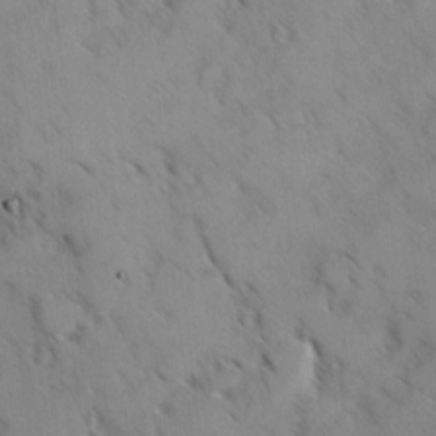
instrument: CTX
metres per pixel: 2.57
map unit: Ave
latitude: 8.6680
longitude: -104.1011
